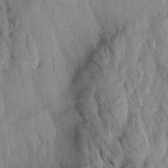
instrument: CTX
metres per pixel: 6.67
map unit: Aa
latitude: 19.9528
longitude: -147.2915
